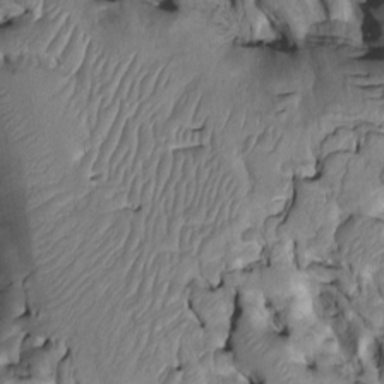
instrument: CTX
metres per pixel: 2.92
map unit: Htu
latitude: -2.1983
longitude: 149.5210
